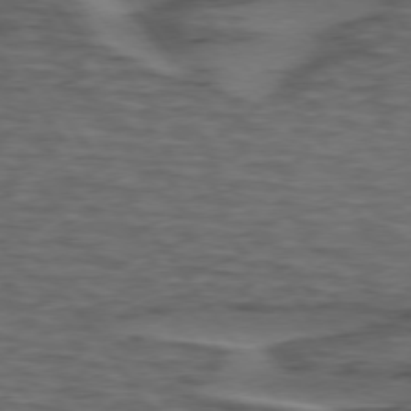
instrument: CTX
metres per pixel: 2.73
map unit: lApd
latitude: 75.8394
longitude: -70.3089
